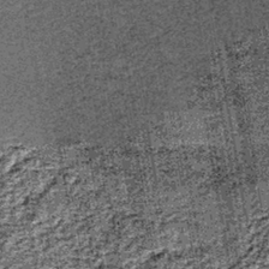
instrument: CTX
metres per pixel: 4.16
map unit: lHb
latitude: -39.8422
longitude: 64.5952
